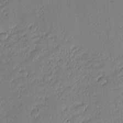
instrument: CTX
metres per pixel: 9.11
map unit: eHh
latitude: -2.3873
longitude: -83.5938
